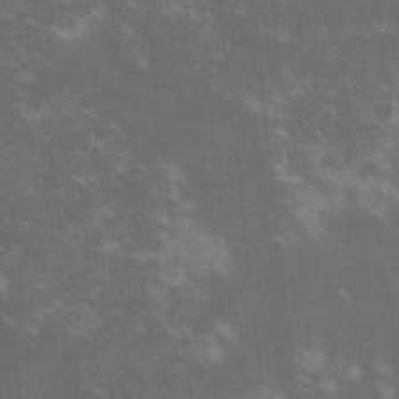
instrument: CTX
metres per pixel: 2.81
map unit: lHvf
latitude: -14.7652
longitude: -101.7450
